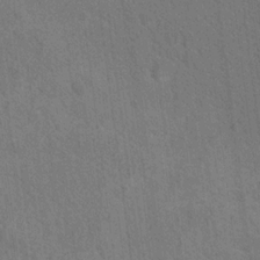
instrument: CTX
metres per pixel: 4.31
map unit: Nhu
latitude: 17.2726
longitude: -34.0633
